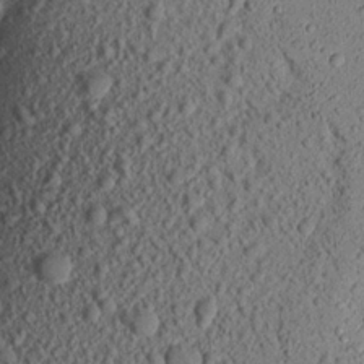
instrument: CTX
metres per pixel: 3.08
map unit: Aa
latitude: 17.4993
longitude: -147.0837
